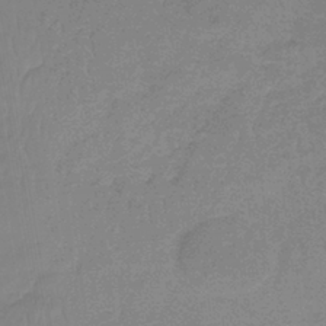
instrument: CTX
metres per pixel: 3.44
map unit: lHb
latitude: -41.1242
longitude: 66.0850
